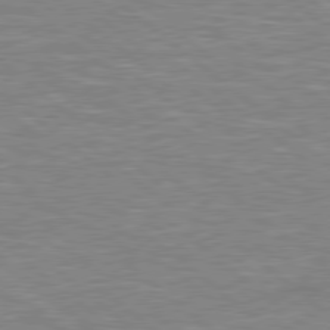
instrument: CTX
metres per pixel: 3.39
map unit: Hpe
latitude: 78.4790
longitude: 179.5021
